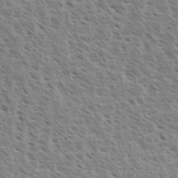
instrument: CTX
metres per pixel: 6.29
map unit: eHh
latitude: 33.8205
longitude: -140.5923
